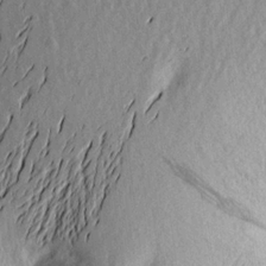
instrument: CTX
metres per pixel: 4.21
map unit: Aa
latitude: 19.5371
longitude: -145.6694
